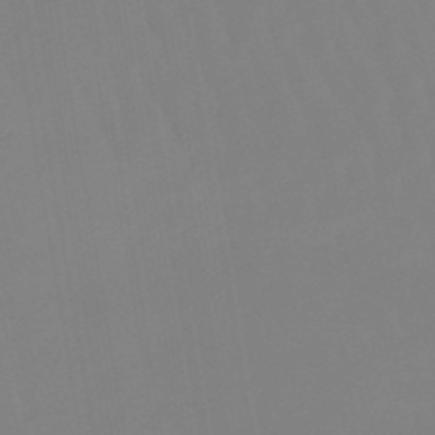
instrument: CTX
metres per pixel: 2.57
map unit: lHb
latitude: -48.3684
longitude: 76.0472
